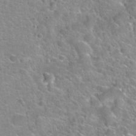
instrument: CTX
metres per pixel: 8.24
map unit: Nhu
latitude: 32.5357
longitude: -51.7071
